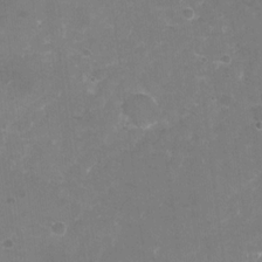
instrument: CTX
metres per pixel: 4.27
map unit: Nhu
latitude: -27.6155
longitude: -61.6316
